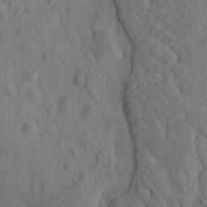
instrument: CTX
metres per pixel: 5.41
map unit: eHh
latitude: -1.1620
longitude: 18.0283
